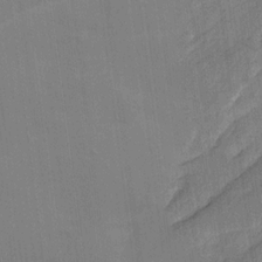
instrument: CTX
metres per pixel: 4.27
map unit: Ave
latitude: 16.5924
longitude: -138.4412
